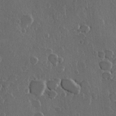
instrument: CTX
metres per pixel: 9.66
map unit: Hve
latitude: 22.3278
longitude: 148.0283
